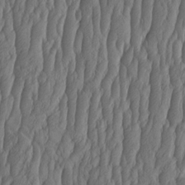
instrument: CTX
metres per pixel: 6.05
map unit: HNhu
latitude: -1.5211
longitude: 13.5399
